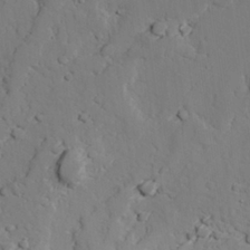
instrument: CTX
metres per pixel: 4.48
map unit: lAvf
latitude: 26.2334
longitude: -110.7624
